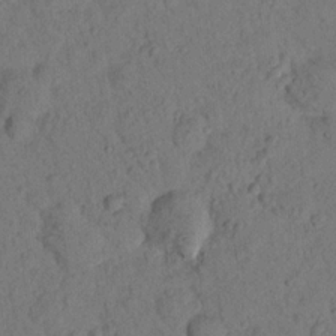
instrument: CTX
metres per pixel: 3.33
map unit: lHvf
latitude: 14.5735
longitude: 178.2361
